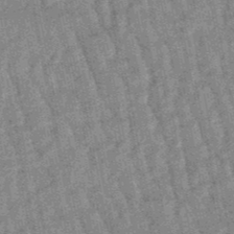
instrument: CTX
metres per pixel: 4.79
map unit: lHb
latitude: -48.0283
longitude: 81.0865
